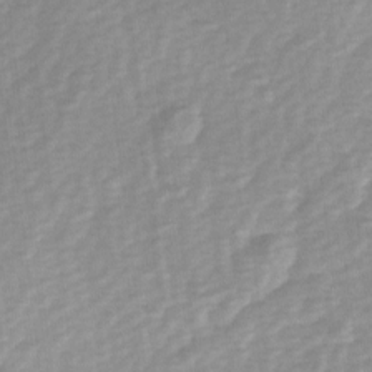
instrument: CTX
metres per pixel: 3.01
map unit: Ave
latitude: 1.1403
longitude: -112.2144
